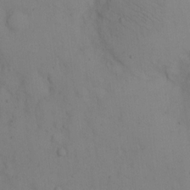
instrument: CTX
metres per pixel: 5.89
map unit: eHh
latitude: 12.8002
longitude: -61.6883
